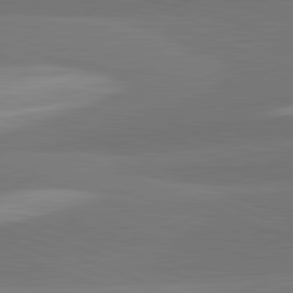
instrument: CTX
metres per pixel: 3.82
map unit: lApd
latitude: 82.1766
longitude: 137.5966
